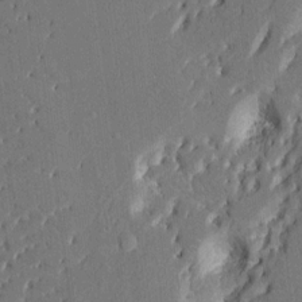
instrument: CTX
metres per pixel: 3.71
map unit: HNhu
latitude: 8.5924
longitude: -5.2915
